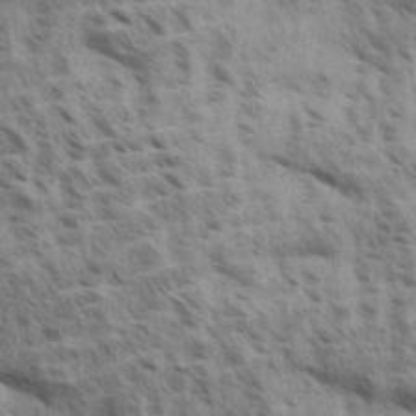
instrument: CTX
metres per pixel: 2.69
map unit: Aa
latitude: 33.1970
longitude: -140.7624
